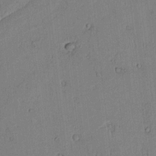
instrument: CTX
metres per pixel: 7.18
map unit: lAvf
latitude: 6.2900
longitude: 169.3887
